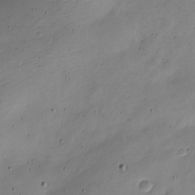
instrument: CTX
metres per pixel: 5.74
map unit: Nve
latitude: -23.9367
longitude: 105.5588
